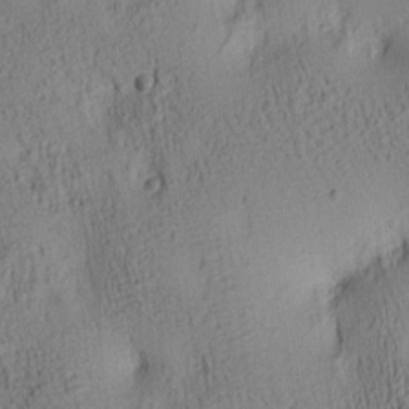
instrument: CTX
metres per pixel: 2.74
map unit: lAa
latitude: 6.3467
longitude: -114.6868
